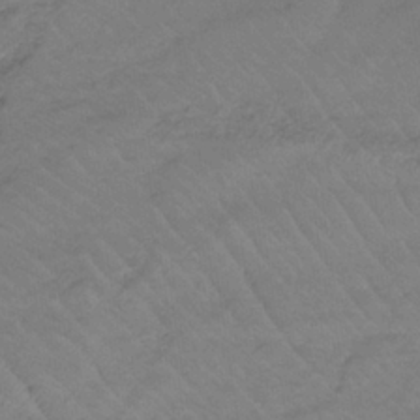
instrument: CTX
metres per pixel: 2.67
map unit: lHb
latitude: -35.7667
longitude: 70.1984
